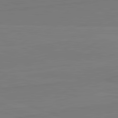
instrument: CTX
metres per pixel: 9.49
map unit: lApd
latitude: 82.0633
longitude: 164.1984
